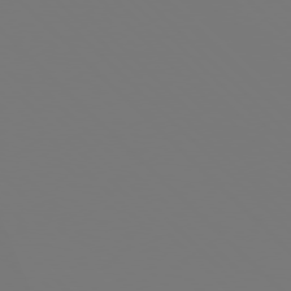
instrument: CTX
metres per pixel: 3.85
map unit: Hpe
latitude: 76.8758
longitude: -162.6302
